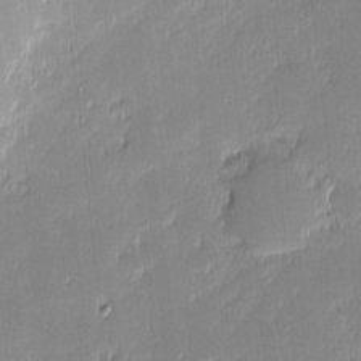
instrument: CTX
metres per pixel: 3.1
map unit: eHh
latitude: -2.5573
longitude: -82.4978
